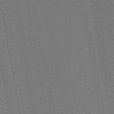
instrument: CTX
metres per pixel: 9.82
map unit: lHb
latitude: -45.4643
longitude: 74.5196
